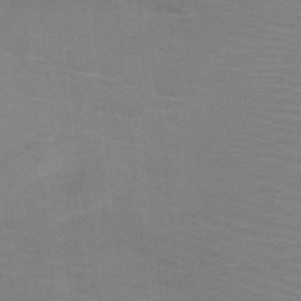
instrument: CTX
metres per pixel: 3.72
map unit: HNb
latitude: -46.6329
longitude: -45.7638
